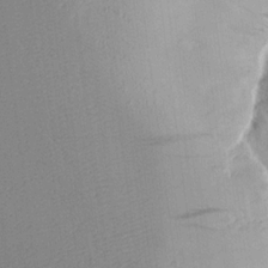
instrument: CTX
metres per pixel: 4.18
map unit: Aa
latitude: 15.3293
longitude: -145.7449
